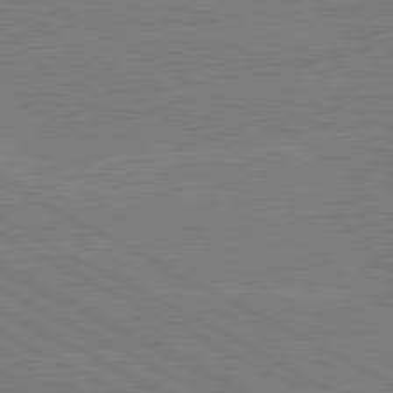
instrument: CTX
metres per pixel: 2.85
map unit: lApd
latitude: 80.7435
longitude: -126.9514
